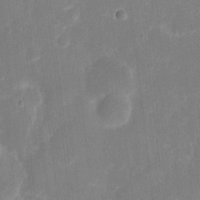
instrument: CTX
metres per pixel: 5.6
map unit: eHh
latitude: 7.2726
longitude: -69.5560
